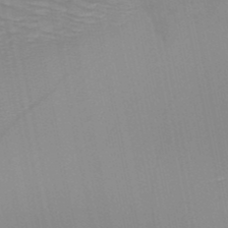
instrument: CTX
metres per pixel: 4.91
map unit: HNb
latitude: -49.1998
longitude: -49.9717
